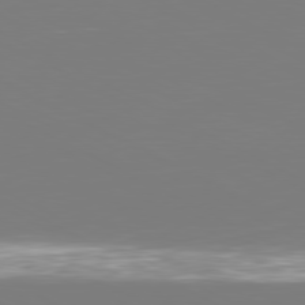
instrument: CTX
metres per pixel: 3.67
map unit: Ap
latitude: -80.8408
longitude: -59.1403
